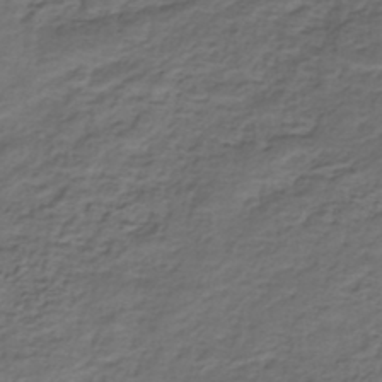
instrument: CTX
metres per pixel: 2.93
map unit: ANa
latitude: -42.8596
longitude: 108.8030
